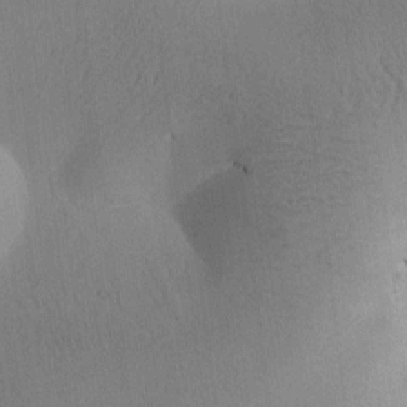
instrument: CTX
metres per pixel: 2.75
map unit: Htu
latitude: -0.1417
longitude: 172.7274
